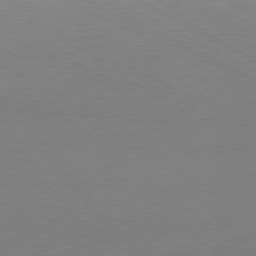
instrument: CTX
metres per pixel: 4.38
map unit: Hpe
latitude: -80.7652
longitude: 14.4629
